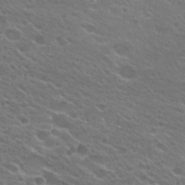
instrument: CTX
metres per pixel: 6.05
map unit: Hto
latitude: 25.3859
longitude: -37.1970
